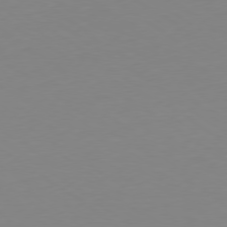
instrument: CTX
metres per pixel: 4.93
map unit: Hpe
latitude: -79.4076
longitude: 14.5763
